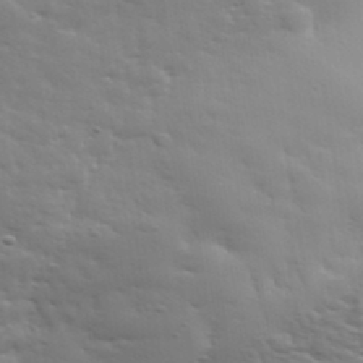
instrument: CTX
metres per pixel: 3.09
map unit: eHh
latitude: 35.7260
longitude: -80.9892
